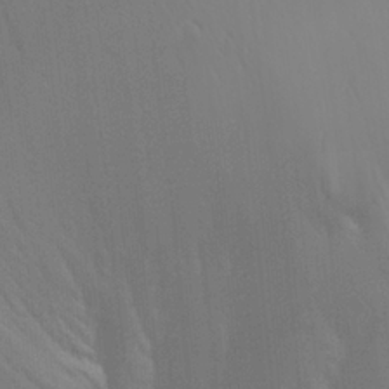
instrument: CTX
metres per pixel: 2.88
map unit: Aa
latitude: 24.6679
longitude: -145.2915
